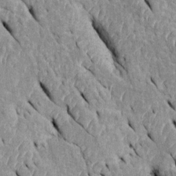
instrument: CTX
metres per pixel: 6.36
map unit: Htu
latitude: -0.0094
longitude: 149.1054
